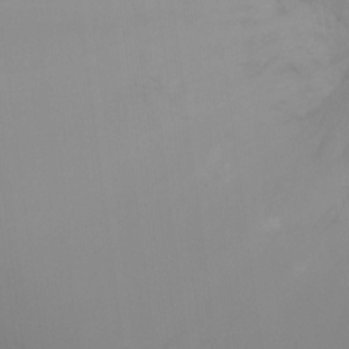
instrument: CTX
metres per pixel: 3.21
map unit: Ht
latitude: -15.2754
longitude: -54.5923
